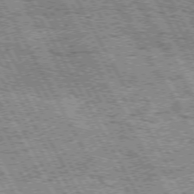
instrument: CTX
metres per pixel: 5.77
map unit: Hpe
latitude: 72.1389
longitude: -124.8946
